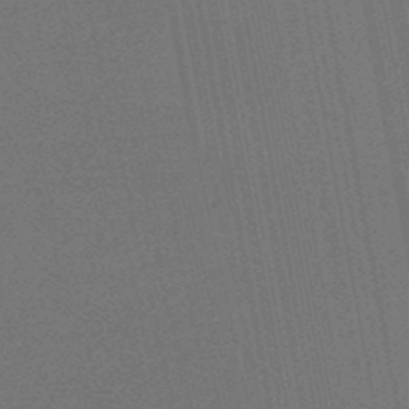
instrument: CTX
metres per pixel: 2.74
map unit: HNb
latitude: -49.4833
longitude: -52.1200
